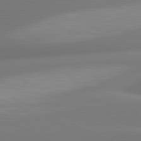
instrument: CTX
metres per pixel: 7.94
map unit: lApd
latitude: 81.2537
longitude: -160.4790
